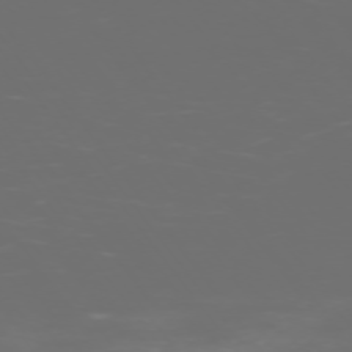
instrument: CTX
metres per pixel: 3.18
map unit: Ap
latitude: -74.6330
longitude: -75.8772
